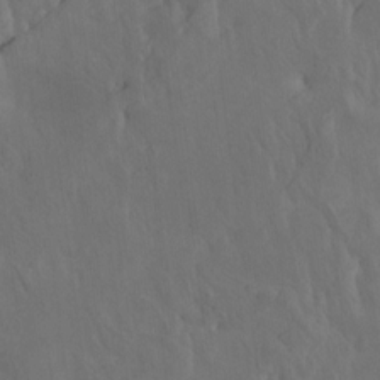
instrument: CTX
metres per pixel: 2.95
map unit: Htu
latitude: -6.9730
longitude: -66.7057
